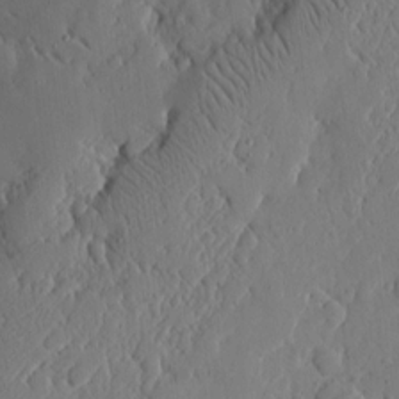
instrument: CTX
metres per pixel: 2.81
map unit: eHh
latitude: 6.9514
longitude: -72.8569
